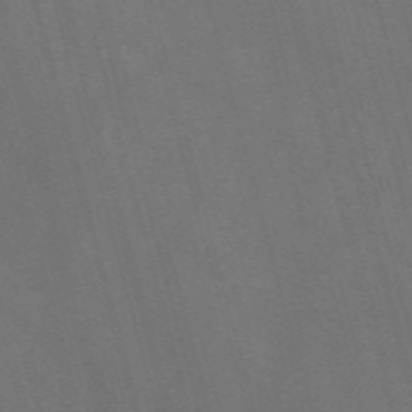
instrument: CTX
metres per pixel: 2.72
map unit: Nve
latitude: -57.9745
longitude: 64.7086
